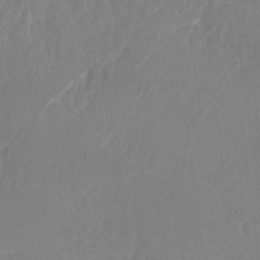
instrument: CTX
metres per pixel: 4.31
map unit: Nhu
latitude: -28.1417
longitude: -67.2348
